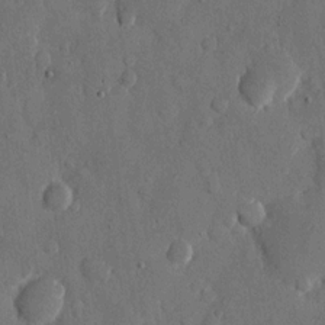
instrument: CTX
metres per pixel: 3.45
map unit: eHh
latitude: 11.9528
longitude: -67.6693
